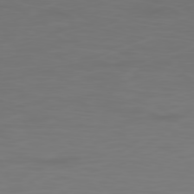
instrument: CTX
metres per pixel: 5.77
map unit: Ap
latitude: -78.7841
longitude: -70.1956
